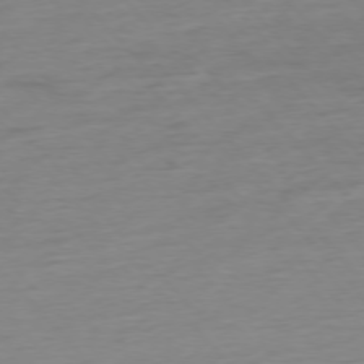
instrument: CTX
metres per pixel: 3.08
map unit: Hpe
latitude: -76.7085
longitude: -14.7813
